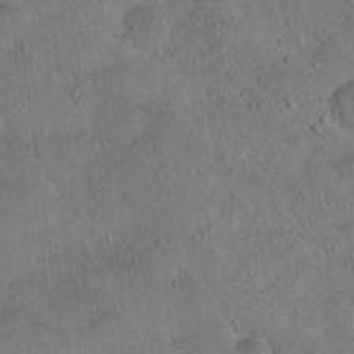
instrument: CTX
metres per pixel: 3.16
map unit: Nhu
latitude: 13.3482
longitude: -27.3671
